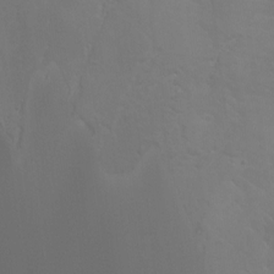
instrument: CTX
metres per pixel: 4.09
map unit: Hto
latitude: -6.6329
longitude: -49.5371
